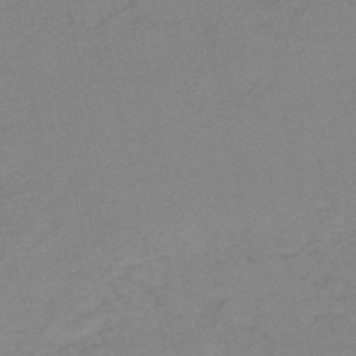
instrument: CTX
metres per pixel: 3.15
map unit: HNb
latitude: -51.9178
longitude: -52.3656
